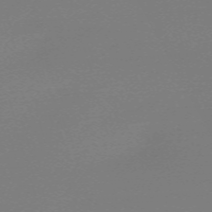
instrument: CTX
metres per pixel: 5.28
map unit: eHh
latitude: -63.0675
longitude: 52.5951
